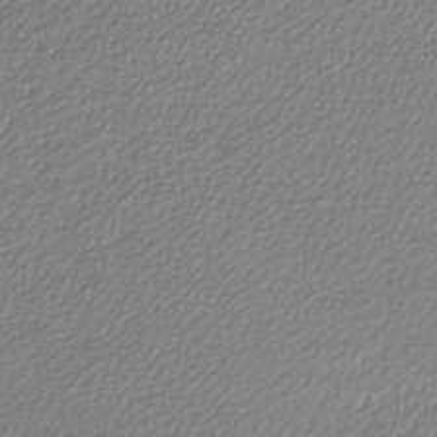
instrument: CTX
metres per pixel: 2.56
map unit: lHb
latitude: -42.7085
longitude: 72.2172
